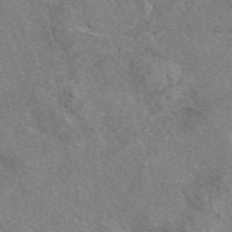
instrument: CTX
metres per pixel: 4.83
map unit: eAb
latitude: 48.5168
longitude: 110.1605
